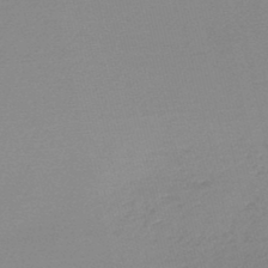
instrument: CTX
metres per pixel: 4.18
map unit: lHb
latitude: -45.7856
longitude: 64.5385
